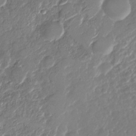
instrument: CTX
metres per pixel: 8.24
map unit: Nhu
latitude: -29.6722
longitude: -71.8583
